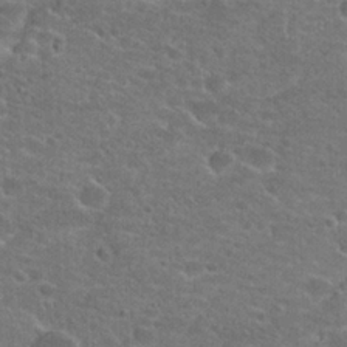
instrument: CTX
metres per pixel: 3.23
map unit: Hto
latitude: 22.2522
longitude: -43.8961
